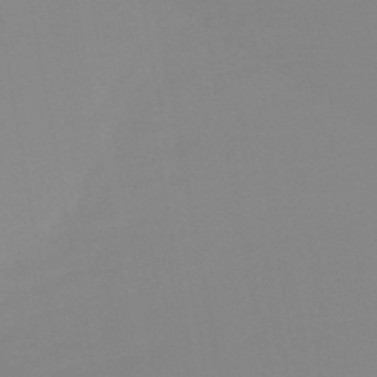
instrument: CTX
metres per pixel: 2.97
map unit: eHb
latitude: -50.0850
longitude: 73.8800
